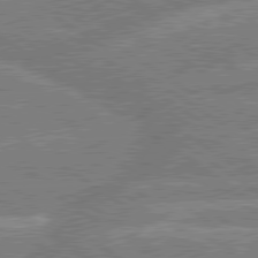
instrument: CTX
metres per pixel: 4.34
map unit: lApd
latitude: 79.7639
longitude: -157.1592
